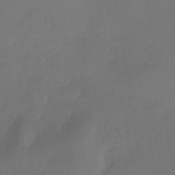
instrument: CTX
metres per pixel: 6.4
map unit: eHh
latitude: -40.1417
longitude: -26.1956
